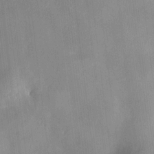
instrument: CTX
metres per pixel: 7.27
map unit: HNhu
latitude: 10.8758
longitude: 9.3887
